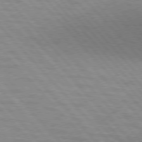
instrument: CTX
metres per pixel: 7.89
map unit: lApd
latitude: 76.4601
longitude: -62.5168
